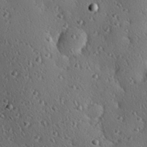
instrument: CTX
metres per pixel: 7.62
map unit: eHh
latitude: 23.3482
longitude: -91.3671
